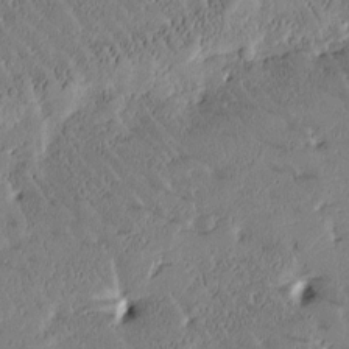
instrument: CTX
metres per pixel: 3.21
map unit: Htu
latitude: -1.8045
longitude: 176.2739
